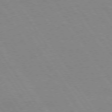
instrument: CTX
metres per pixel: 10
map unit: Hpe
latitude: 74.1200
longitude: -140.6490
